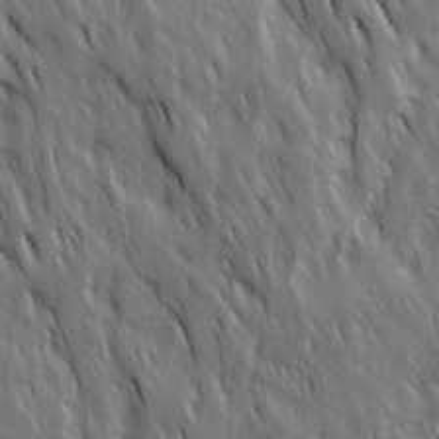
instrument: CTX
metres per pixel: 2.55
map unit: Ave
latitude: 15.3293
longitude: -134.4034
